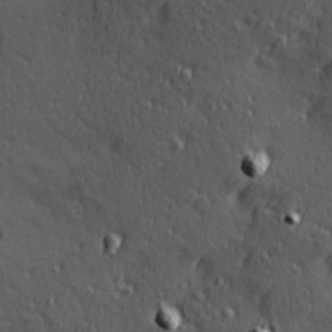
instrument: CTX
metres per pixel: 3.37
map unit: Hve
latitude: 24.4978
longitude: -96.7813
